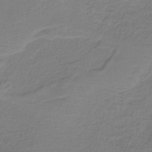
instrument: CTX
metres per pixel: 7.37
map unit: HNb
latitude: -35.7100
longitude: 53.9745
